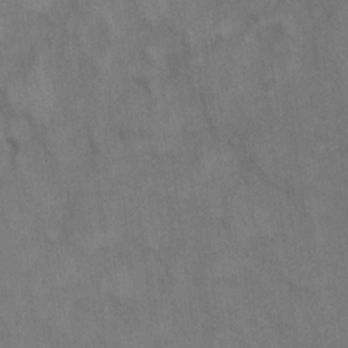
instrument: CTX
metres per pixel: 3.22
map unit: eHh
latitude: 14.8191
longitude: -62.4979
